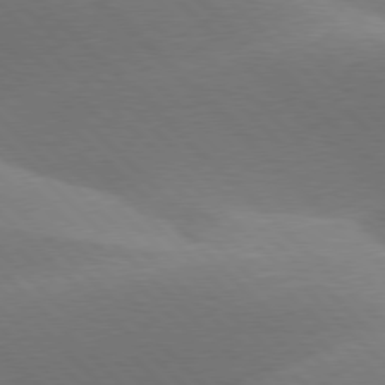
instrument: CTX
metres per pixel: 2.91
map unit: lApd
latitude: 77.3292
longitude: -51.2159
